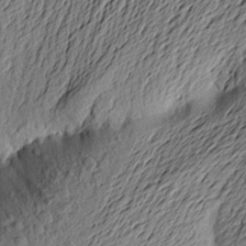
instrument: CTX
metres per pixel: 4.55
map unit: Aa
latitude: 22.6301
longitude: -149.6694
